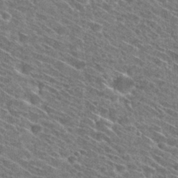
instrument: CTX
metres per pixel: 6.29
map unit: Hto
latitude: 29.0647
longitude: -45.1781
